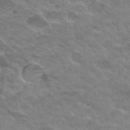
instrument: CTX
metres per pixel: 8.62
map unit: Hto
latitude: 30.4034
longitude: -43.1214
